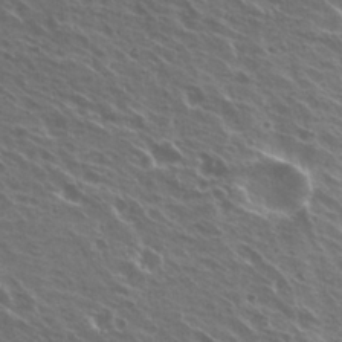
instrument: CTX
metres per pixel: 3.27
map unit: Hto
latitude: 23.3671
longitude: -30.7058
